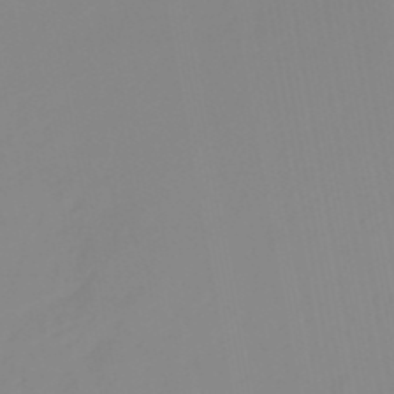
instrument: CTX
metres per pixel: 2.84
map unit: lHb
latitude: -48.6708
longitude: 74.4440
